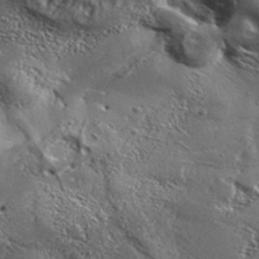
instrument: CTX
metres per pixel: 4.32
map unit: Aa
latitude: 34.2711
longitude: -135.1592
